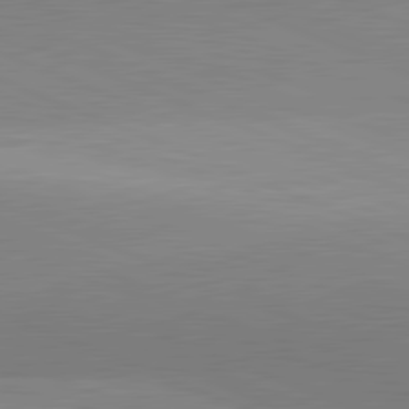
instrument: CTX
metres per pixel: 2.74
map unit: lApd
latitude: 81.8772
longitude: 137.3698
